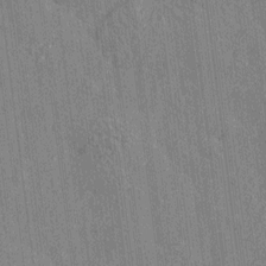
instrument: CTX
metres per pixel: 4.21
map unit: Htu
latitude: -7.8422
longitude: 176.5385
